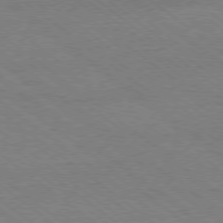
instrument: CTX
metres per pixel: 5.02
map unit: Ap
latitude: -79.1242
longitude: -83.6693
